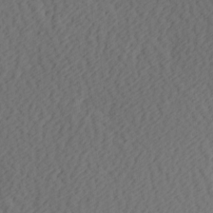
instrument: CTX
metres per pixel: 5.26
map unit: Hve
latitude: 13.8395
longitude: -91.4993
